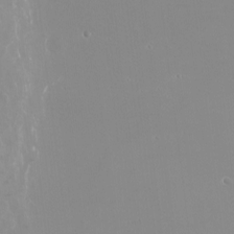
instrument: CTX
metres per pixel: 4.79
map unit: Ht
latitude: -9.5021
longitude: -45.5749
